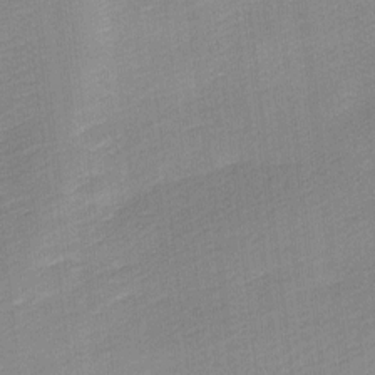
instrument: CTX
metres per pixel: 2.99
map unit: Ave
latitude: 10.5735
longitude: -106.7246
